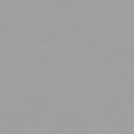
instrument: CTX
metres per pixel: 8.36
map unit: Hpe
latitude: 75.4804
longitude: -124.9891
